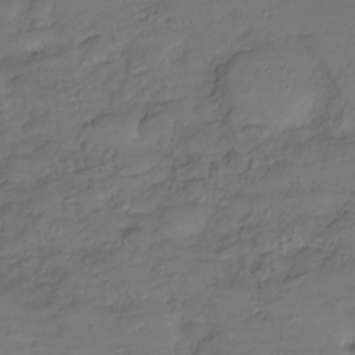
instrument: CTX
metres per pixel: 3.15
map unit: Hve
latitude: -27.7477
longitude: 91.2754
